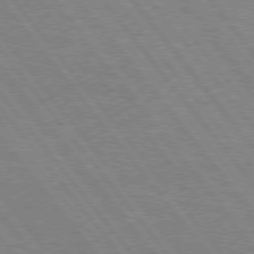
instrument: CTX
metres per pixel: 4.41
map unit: Hpe
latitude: 75.6316
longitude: -156.8191
